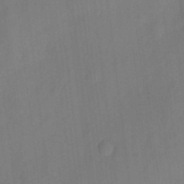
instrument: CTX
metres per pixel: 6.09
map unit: eHh
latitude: 4.0255
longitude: -73.6316
